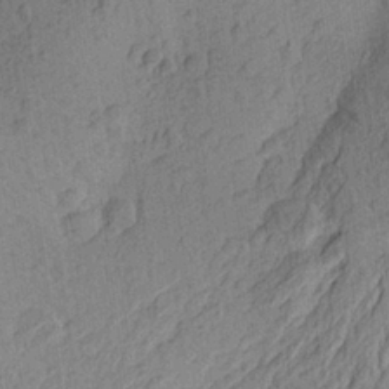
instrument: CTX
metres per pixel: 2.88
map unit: Aa
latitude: 25.7827
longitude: -145.0836
